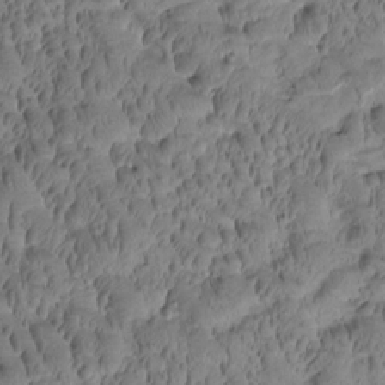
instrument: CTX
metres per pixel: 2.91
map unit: Htu
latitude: -2.4251
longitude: 171.5210
